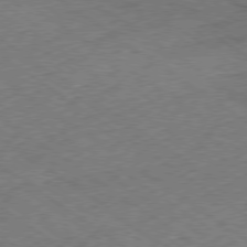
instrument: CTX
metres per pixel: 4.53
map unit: Ap
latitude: -79.5210
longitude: -52.0444
